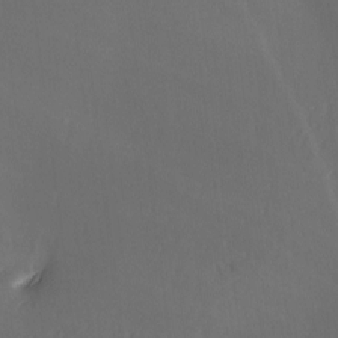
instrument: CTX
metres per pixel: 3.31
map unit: Ave
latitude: -6.2172
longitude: -120.8002
